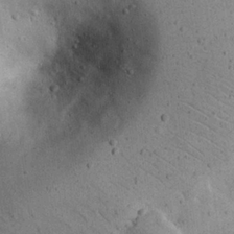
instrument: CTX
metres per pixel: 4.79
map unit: eHh
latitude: 24.1199
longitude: -68.1389
